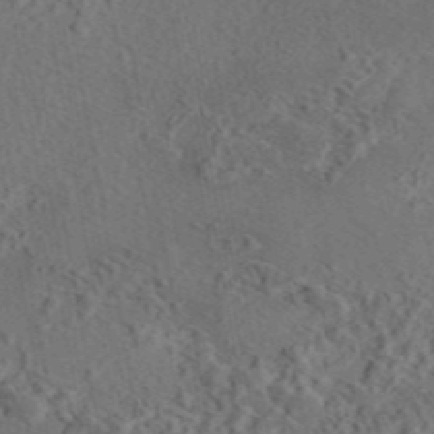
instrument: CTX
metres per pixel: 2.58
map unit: eAb
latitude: 43.5371
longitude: 116.0094
